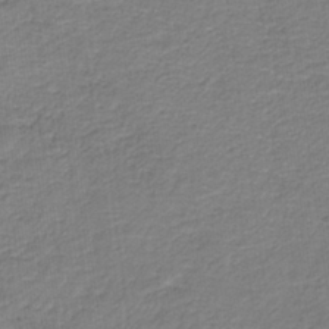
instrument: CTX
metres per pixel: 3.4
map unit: HNb
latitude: -36.7463
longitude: 50.7841
